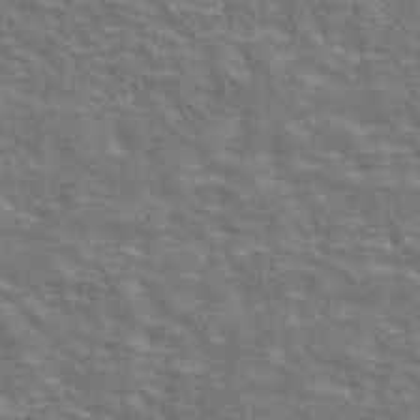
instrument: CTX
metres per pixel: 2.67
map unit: eAb
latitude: 43.7261
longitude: 107.7667
